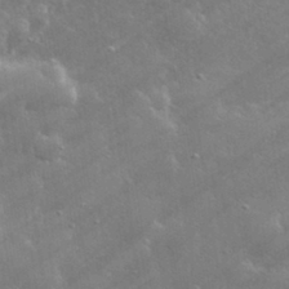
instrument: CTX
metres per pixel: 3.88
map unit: lHvf
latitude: 31.8017
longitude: -93.5560
